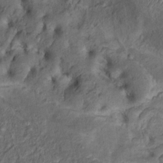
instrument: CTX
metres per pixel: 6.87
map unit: Nhu
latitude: 11.3293
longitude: -27.2915
